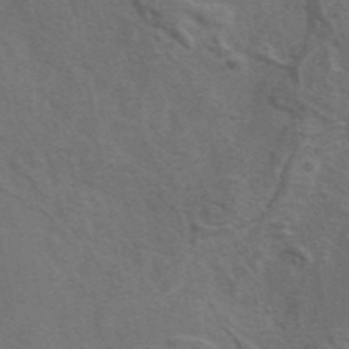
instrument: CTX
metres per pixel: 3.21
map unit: eAb
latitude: 43.5371
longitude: 111.6532
